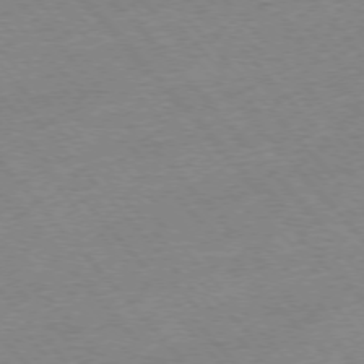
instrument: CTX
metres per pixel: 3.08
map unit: Ap
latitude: -76.3495
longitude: -94.3845
